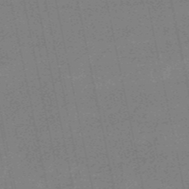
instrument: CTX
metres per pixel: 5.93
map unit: HNb
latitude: -53.3698
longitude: -47.4616
